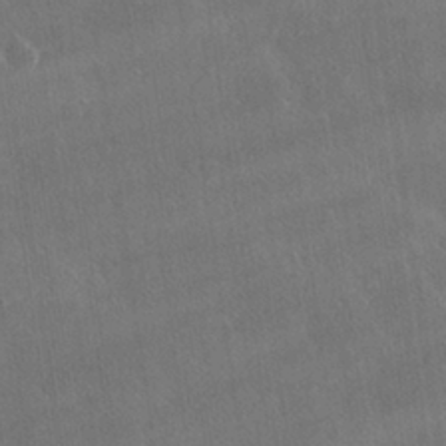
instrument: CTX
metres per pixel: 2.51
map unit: lHvf
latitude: 31.8584
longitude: -92.8569
